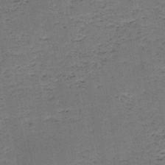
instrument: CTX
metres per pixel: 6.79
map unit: HNb
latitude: -48.4629
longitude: -42.0822
